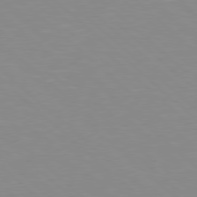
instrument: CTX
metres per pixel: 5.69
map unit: Hpe
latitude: 78.2523
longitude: -176.0255
